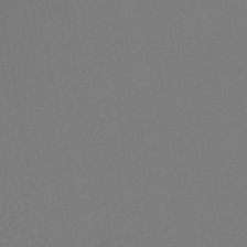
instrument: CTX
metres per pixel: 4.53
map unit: HNhu
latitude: -45.3132
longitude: 103.3132
